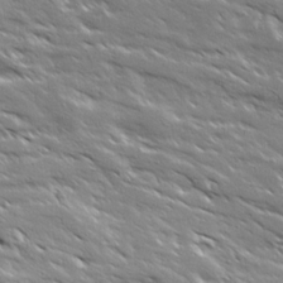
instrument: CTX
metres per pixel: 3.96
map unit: Ave
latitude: 18.8191
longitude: -137.0081
